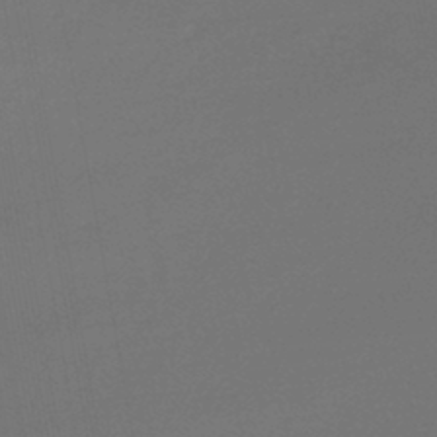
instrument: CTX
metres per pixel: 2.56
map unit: lHb
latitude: -43.6154
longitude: 75.4266
